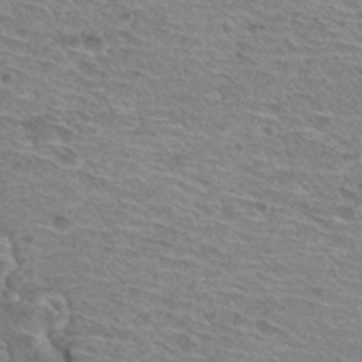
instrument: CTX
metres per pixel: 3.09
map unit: Hto
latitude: 30.2901
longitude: -47.4805
